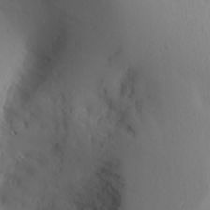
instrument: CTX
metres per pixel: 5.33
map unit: Aa
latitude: 18.8758
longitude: -144.2522
